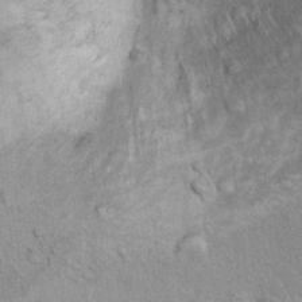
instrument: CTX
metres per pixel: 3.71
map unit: Ht
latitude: 9.7072
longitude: -36.9513
